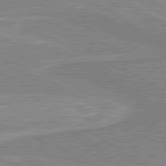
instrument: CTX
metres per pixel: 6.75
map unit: lApd
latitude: 80.5168
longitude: 143.4643
